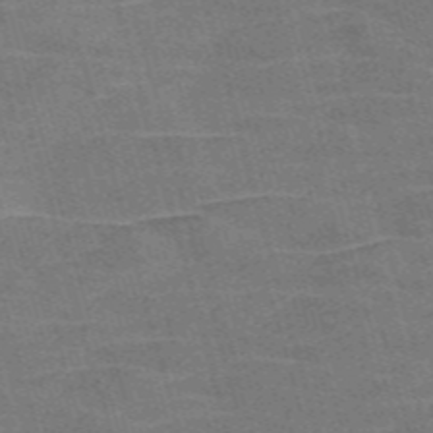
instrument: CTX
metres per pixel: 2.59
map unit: Nve
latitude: -58.7085
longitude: 65.2376
